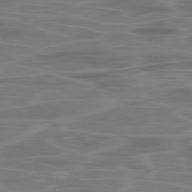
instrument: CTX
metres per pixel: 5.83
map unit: Ap
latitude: -80.2362
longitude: -72.8947
